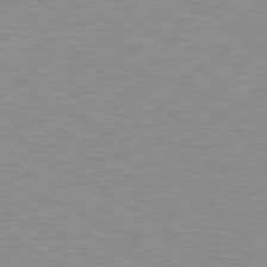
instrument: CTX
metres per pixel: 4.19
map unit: lApd
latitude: 79.1781
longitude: -95.4616
